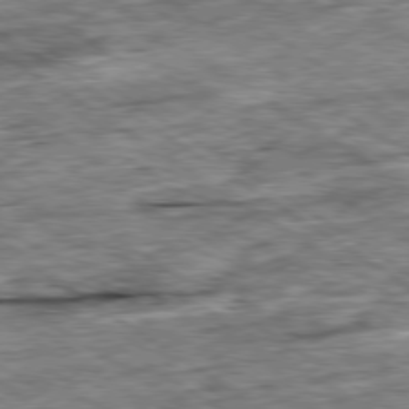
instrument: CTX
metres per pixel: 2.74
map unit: Ap
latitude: -79.8989
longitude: -75.2348
